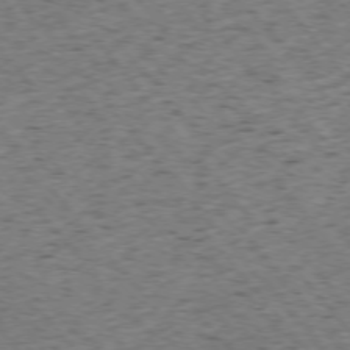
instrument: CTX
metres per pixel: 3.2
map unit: Ap
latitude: -75.7667
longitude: -62.4223
